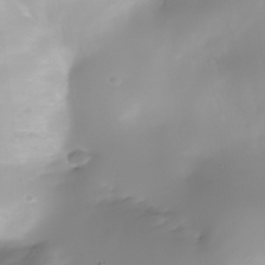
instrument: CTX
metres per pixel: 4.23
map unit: Nhe
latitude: -34.5574
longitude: -144.5357
